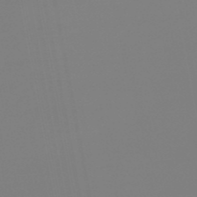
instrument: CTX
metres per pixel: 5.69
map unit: eHb
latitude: -50.2173
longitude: 74.8219
